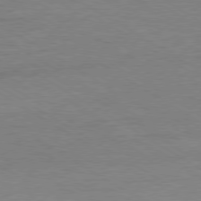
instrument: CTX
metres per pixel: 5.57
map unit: Ap
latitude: -80.1795
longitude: -87.6127
